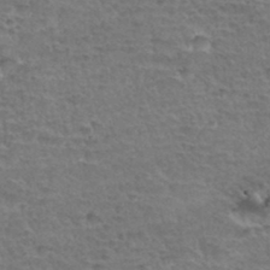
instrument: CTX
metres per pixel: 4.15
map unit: Hto
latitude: 35.3481
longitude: -45.2726
